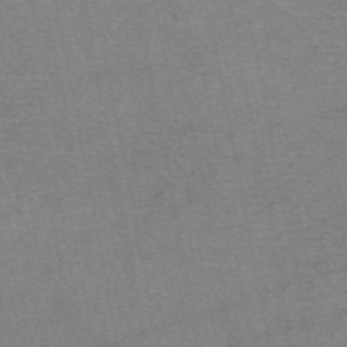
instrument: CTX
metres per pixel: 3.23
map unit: eAb
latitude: 48.7435
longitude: 103.8045
